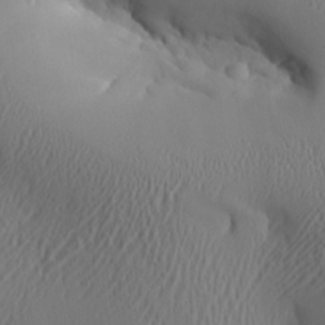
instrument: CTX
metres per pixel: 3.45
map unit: Aa
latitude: 26.1389
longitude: -136.0444
